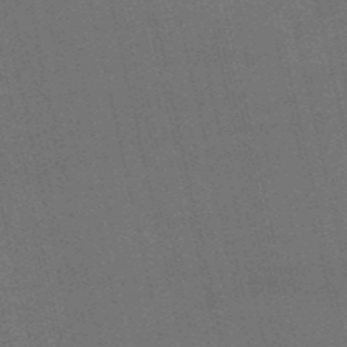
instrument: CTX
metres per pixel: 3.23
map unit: HNb
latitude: -52.8030
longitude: -41.2725
